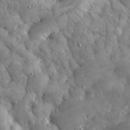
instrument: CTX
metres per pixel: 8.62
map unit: eHh
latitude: 32.1389
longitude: -69.9339
